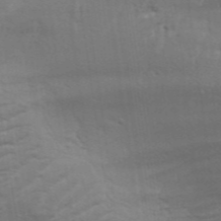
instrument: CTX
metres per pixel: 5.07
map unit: Aa
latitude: 33.8583
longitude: -136.2523
